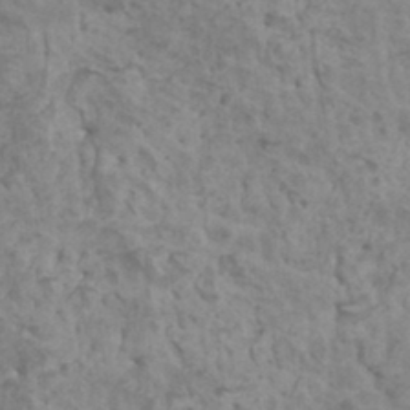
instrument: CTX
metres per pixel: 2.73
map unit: HNhu
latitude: 6.3467
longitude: -1.7260
